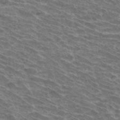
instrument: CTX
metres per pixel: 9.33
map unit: Hto
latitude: 33.6127
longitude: -43.6694
